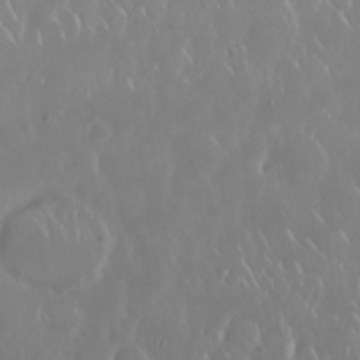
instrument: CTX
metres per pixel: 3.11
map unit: Nhu
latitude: 30.3657
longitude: -59.4804
